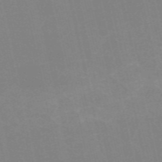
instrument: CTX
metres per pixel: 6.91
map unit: HNb
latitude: -54.5385
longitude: -41.4048
